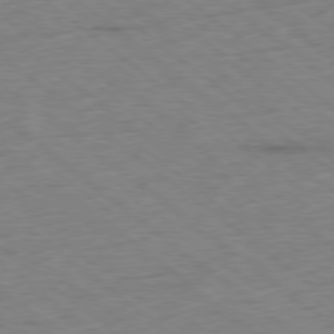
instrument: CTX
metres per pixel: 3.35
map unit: Ap
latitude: -78.8597
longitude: -50.0255
